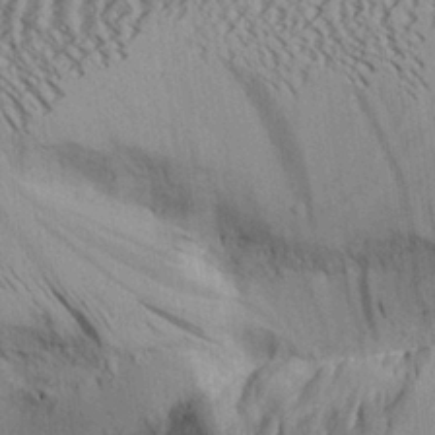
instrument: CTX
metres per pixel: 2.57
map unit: Aa
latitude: 26.2523
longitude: -134.0255
